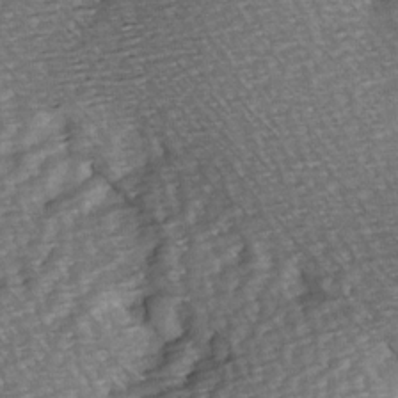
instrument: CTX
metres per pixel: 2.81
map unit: Hve
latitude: 2.9136
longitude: -120.7247
